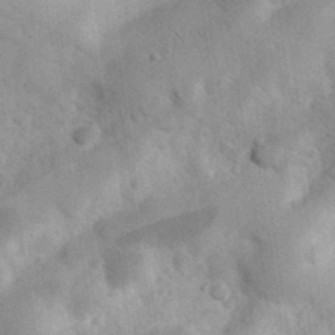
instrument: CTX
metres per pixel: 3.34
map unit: eHh
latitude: 30.6680
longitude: -70.4601
